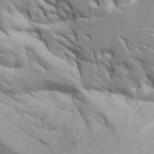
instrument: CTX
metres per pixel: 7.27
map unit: Aa
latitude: 20.6302
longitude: -124.2522
